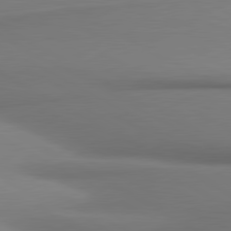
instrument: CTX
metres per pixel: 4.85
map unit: lApd
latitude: 80.8569
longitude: 178.3684
